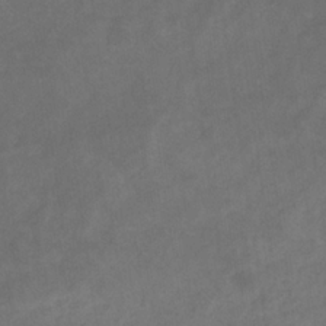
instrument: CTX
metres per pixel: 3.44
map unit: eHb
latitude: -32.5763
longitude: 72.3495
